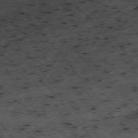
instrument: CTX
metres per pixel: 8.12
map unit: Hpe
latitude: -75.8045
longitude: -18.1389
